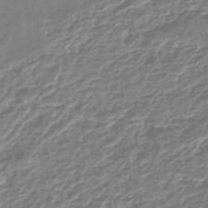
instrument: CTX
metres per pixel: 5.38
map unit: lHb
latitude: -44.9164
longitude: 73.2943
